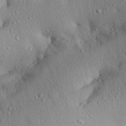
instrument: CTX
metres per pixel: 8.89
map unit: Aa
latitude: 31.1215
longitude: -134.1766
